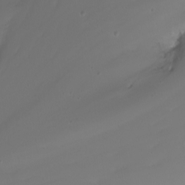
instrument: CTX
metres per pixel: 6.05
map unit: Nhu
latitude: -7.5777
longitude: -82.5356
